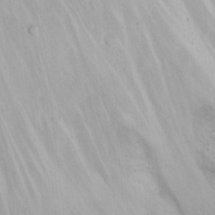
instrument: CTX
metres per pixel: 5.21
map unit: eHh
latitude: 22.8947
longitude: -62.4601
